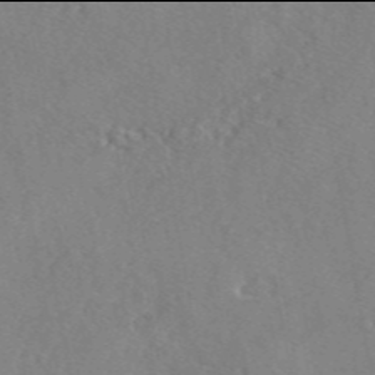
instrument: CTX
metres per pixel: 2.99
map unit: eAb
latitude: 45.9906
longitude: 112.2740
